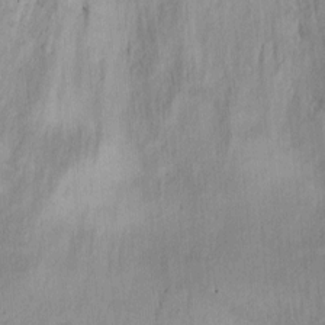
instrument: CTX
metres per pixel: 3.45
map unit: Ht
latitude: -3.1242
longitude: -14.7625
